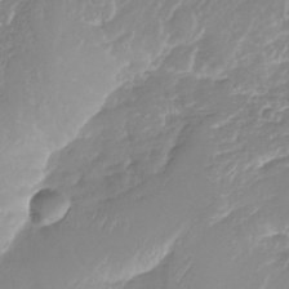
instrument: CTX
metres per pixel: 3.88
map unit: Nhu
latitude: -29.6533
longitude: -71.6694
